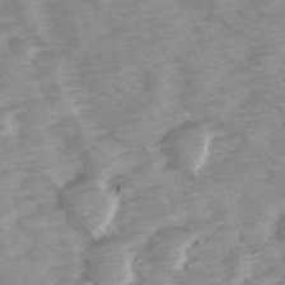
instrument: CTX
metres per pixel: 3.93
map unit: Ave
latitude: 14.4223
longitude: -103.5560
